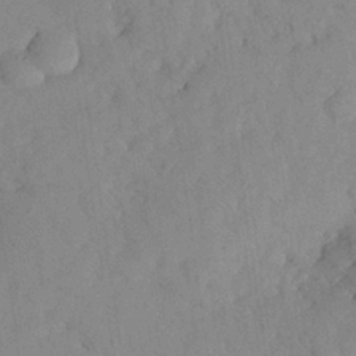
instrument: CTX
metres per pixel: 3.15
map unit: Nhu
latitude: 27.3293
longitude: -71.7827
